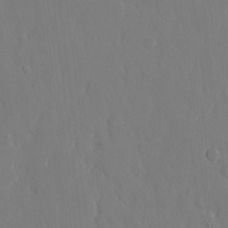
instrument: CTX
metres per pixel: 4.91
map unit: eHh
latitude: 14.8191
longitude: -70.9891
